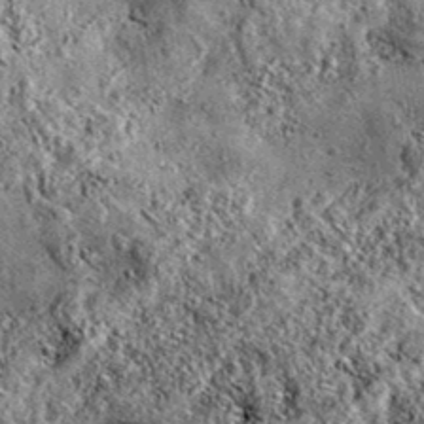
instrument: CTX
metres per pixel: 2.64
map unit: eAb
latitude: 36.3656
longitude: 111.5588
